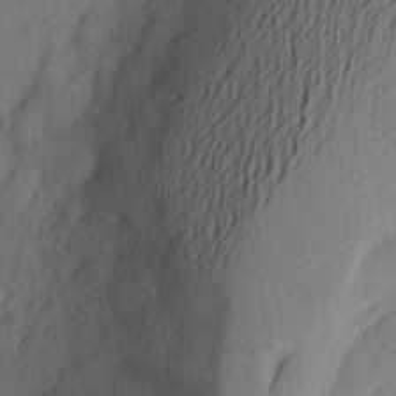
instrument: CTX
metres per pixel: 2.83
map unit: Aa
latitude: 27.1403
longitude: -146.6491
